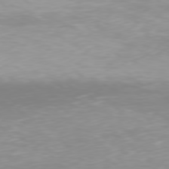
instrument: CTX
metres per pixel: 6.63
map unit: Hpe
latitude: 77.5749
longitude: -134.1011
